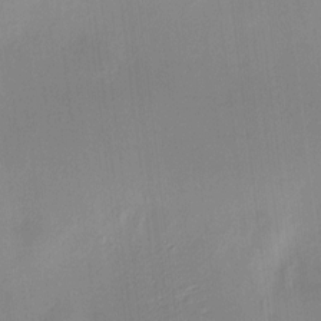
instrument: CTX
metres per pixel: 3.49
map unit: HNhu
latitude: 6.3089
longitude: 8.3306
